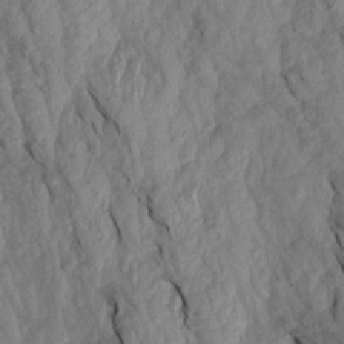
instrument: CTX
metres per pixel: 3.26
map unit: Aa
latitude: 19.2726
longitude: -146.6302
